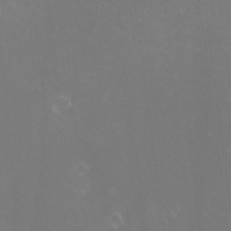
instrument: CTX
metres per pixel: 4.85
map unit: eHh
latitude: -10.6896
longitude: -65.6505
